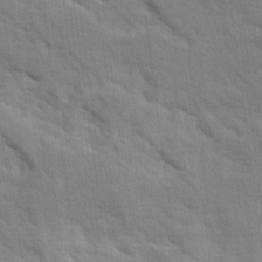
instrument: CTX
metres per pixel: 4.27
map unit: Ave
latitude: 10.3090
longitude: -102.6112
